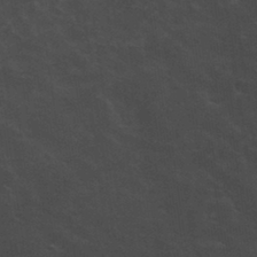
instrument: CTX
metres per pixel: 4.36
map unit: Nhu
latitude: 29.8772
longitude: -51.8583
